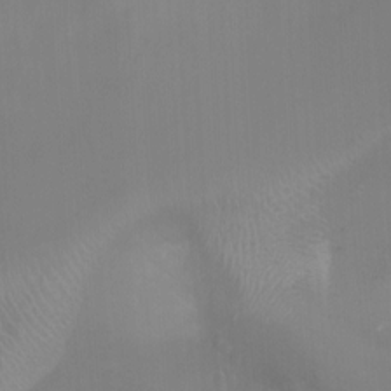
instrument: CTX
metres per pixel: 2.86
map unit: Ht
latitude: -10.2362
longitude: -27.9906
